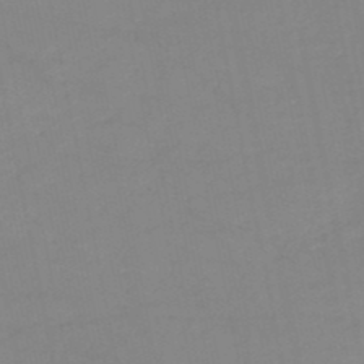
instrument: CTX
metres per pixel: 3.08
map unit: HNb
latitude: -50.0283
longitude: -40.4601
